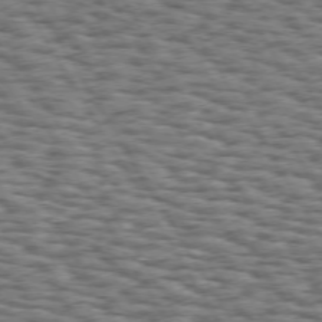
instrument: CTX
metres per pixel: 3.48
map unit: Hpe
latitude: 73.3293
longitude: -142.7624
